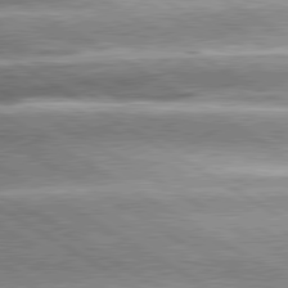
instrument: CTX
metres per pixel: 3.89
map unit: lApd
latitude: 80.3656
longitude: -142.3467
